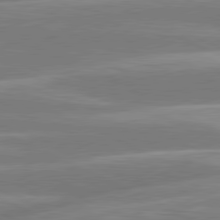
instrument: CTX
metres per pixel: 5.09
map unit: lApd
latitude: 80.9514
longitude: -131.2348
